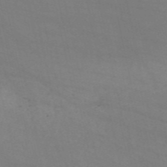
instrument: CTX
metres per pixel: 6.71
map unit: HNb
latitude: -54.6897
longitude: -37.8017
